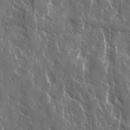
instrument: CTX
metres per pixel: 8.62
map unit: Ave
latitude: 14.9325
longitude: -133.1025
